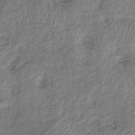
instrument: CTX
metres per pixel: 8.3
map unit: eHb
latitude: -39.2376
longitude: 76.4818
